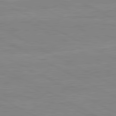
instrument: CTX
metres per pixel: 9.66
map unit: lApd
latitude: 80.8569
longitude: 171.0298
